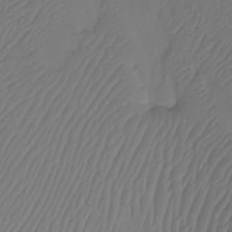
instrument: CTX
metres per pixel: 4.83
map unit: Htu
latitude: -14.1795
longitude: -47.0270
